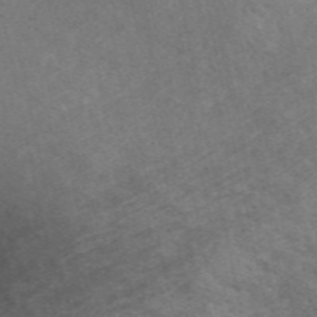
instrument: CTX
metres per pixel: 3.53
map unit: ANa
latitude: 49.6316
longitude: -72.1767
